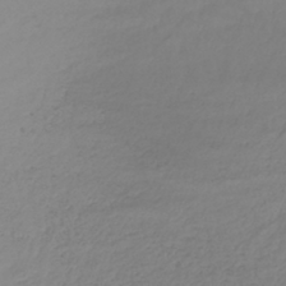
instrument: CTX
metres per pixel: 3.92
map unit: lHb
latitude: -36.6896
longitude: 69.6343
